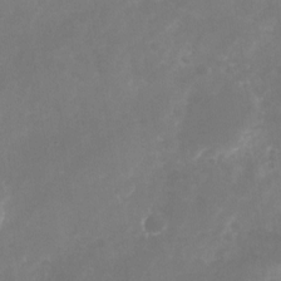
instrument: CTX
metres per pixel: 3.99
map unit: Nhu
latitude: -25.5399
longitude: -71.0647
